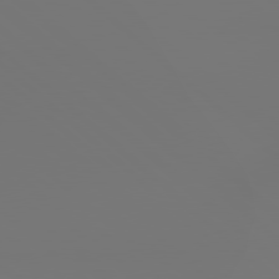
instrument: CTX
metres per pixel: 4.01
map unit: lApd
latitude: 78.8002
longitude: 178.8597
